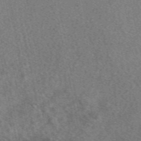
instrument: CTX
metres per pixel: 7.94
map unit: eAb
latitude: 48.7813
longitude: 109.4832
